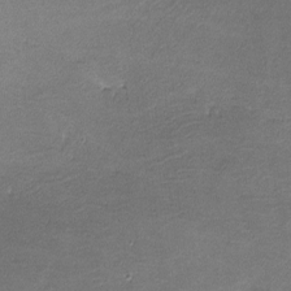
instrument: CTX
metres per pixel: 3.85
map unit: lHvf
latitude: -11.2187
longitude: -103.1403
